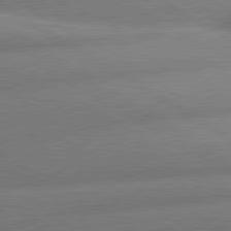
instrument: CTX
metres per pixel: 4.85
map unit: lApd
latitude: 80.4601
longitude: -162.2901
